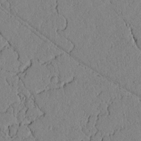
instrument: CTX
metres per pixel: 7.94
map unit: lAvf
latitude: 5.4615
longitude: 166.7274
